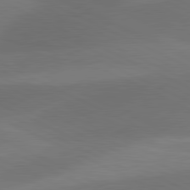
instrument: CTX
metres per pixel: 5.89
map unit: lApd
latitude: 81.1970
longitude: 126.4440
